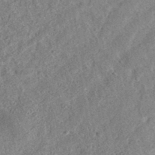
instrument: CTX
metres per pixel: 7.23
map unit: eAb
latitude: 36.2901
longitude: 113.1242
